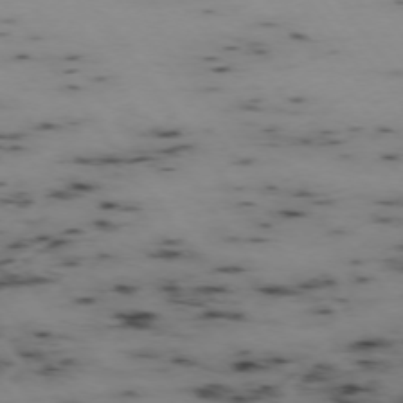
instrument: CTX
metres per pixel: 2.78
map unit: Hpe
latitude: -74.3307
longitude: 2.8974
